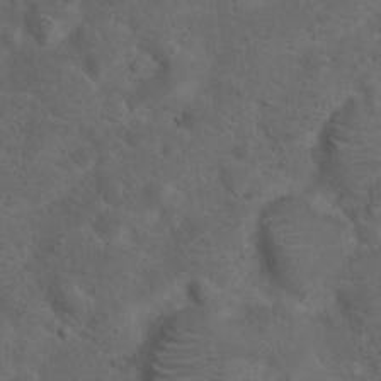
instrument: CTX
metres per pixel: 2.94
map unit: Hto
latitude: 19.7071
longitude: -39.3859
